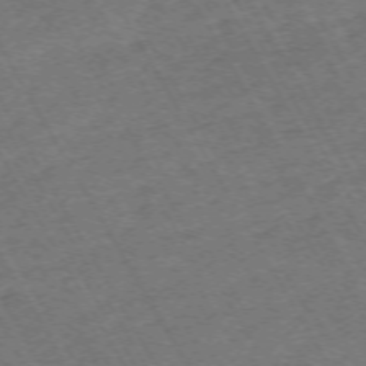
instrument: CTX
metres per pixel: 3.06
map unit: Hpe
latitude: -71.7289
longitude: 9.1998
